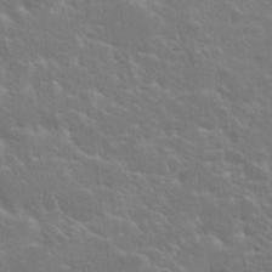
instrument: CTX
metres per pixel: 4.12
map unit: Hto
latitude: 20.4223
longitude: -40.1010
